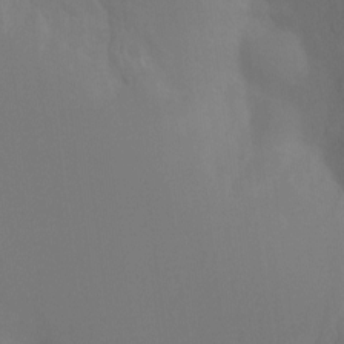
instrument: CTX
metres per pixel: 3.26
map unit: Ht
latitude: -7.5966
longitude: -30.5924
